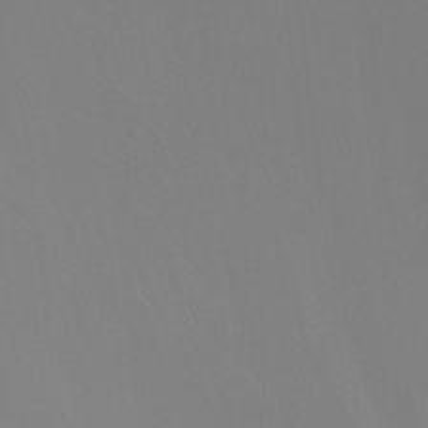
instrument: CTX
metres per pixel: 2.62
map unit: Ht
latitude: -8.2172
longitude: -32.4790
